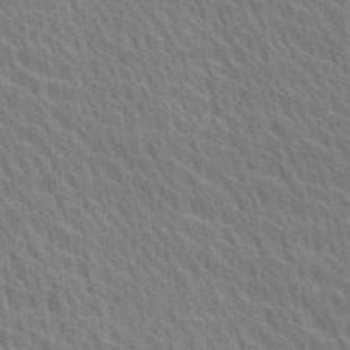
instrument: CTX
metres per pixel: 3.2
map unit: Ave
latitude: 20.3279
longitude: -139.3671
